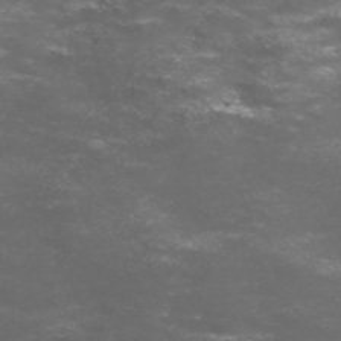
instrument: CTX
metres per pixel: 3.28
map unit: Nve
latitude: -58.5006
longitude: 57.2943
